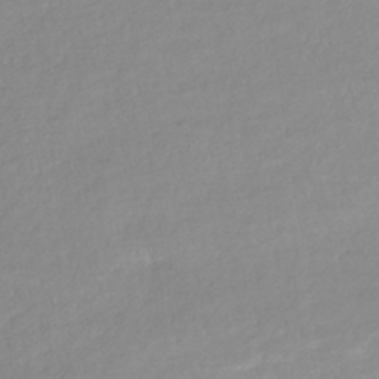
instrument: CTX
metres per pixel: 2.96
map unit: Nhe
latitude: -48.1795
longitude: -172.6679
